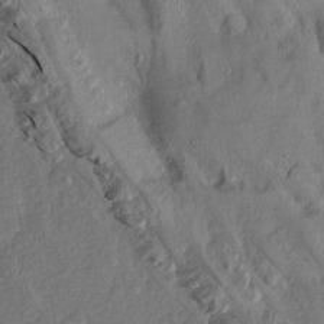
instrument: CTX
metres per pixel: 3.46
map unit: Aa
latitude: 14.7247
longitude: -142.4979
